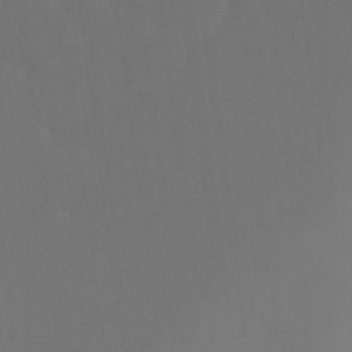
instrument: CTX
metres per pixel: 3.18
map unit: Ht
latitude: -15.4833
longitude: -41.9528
